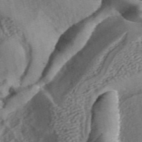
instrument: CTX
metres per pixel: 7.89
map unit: ANa
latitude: 43.8394
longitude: 29.4643
